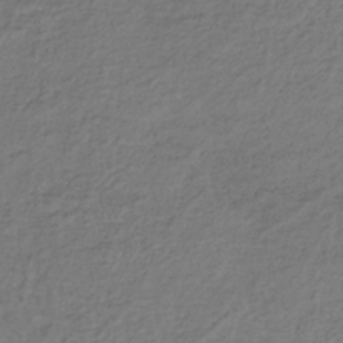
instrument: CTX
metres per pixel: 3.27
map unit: lHb
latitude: -35.5966
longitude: 66.6707
